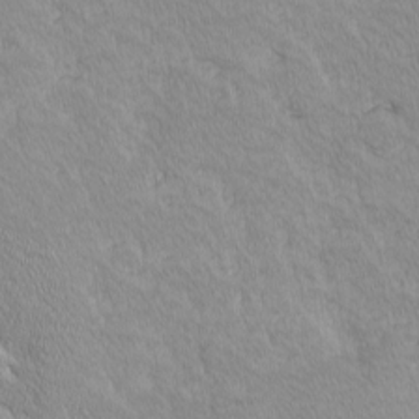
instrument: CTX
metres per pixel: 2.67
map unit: Ave
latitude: -10.1795
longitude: -117.4426
